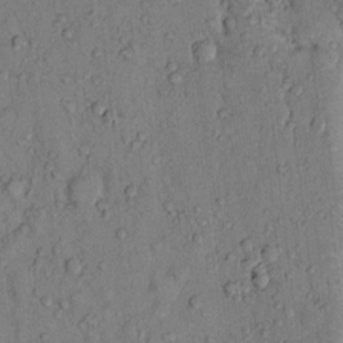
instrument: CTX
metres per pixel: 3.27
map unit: Hto
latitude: 13.0837
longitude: -58.3467
